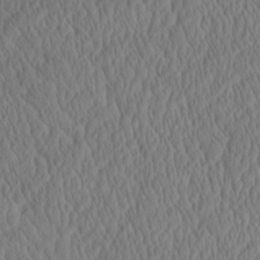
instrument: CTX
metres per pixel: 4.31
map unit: eHh
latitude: -3.7855
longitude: 16.0850
